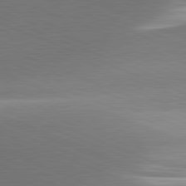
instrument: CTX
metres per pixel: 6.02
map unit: lApd
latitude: 81.5371
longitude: 135.1053
